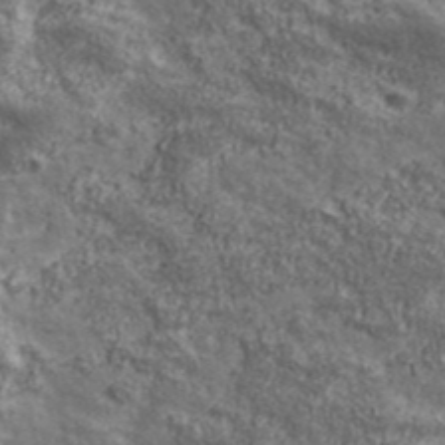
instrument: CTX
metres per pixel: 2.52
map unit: eHh
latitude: 43.4993
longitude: -88.8758
